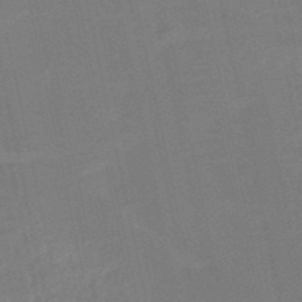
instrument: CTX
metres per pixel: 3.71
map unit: HNb
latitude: -51.5399
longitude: -48.2900
